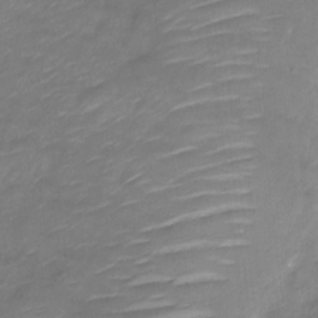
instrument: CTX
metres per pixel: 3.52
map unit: Nve
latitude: -17.6344
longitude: 107.1809
